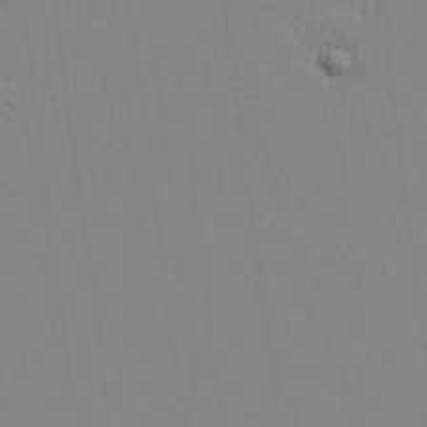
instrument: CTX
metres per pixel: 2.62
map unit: lAvf
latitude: 16.5546
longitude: -127.1592
